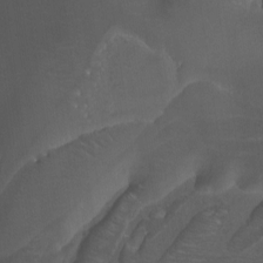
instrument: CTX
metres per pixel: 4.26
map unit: Nhu
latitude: -13.0675
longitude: -64.7625
